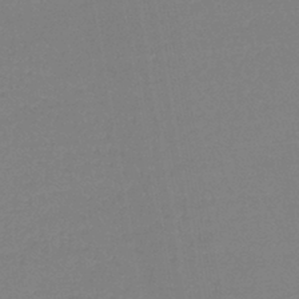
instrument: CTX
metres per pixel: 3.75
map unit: lHb
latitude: -42.2928
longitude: 60.1795
